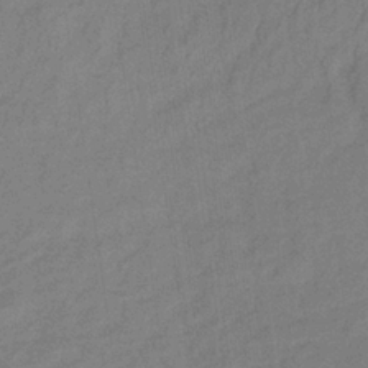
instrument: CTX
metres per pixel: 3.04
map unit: lHb
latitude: -34.5196
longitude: 69.8422
